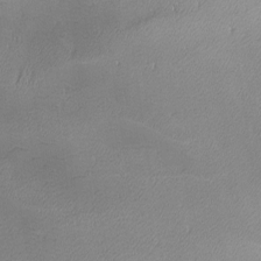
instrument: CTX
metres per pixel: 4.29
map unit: lHvf
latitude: -12.8786
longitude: -101.2537
